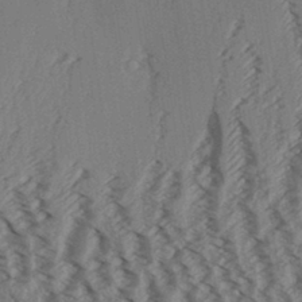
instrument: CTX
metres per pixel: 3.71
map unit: Aa
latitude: 31.8773
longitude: -138.4223
